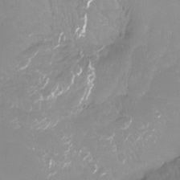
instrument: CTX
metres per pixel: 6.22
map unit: Ht
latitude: -13.6911
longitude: -44.0444
